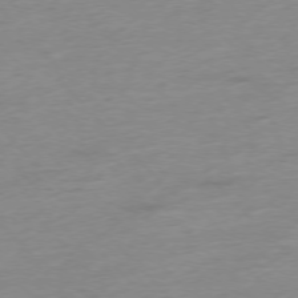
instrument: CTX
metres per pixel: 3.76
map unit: Hpe
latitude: -76.7085
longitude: -13.9717
